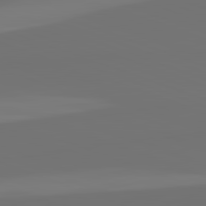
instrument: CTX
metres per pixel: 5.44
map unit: lApd
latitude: 82.4412
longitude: 154.1606
